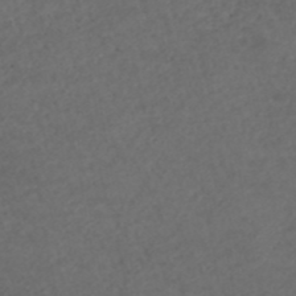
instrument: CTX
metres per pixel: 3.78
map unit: ANa
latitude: 42.7246
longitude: 27.8044
